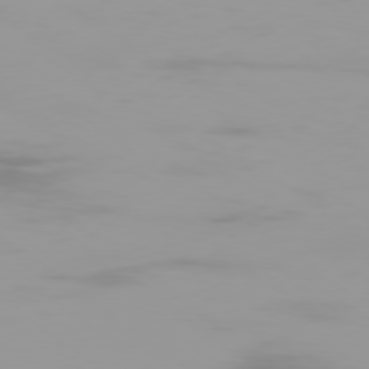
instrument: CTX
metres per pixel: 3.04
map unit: Ap
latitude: -78.9730
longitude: -95.7828
